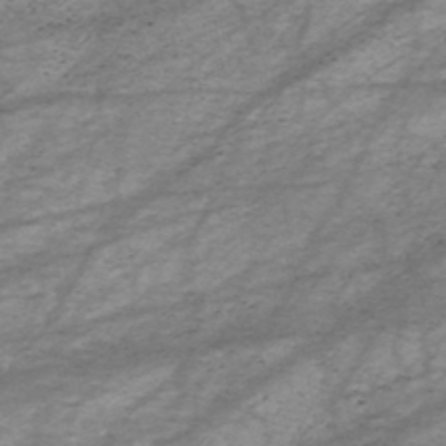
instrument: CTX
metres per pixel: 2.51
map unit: HNhu
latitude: -47.1242
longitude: 28.5763
